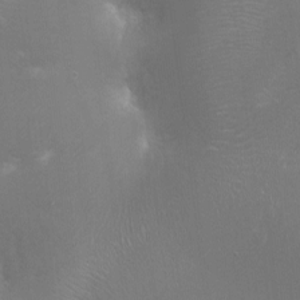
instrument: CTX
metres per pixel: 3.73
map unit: Ht
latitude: -14.7464
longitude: -40.4223
